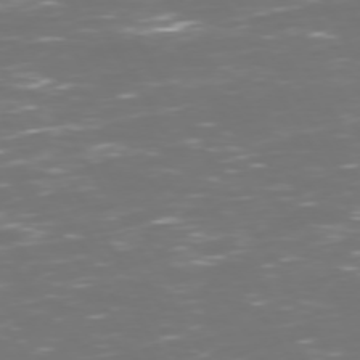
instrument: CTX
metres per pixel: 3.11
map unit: Hpe
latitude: 72.6491
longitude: -126.3467
